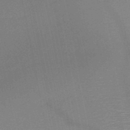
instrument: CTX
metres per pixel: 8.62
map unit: HNb
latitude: -50.6896
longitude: -42.6491
